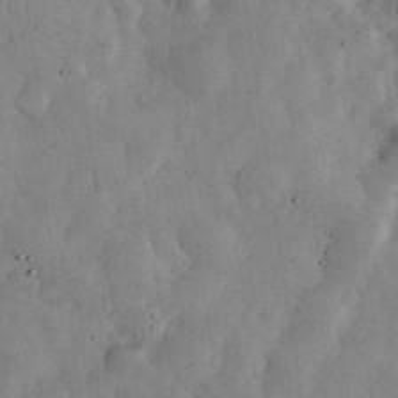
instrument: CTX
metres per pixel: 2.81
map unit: eHh
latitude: 34.1200
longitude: -69.2726
